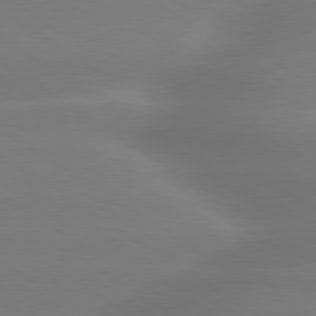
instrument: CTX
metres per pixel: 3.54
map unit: lApd
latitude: 79.8017
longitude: -134.7057
